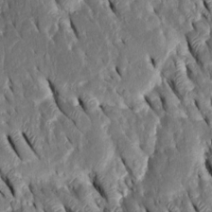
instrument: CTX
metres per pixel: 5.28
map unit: Htu
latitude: -1.0865
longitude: 149.3132
